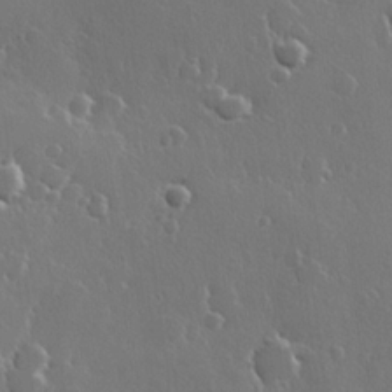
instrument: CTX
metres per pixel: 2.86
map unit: Hve
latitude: 23.0080
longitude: 147.8233
